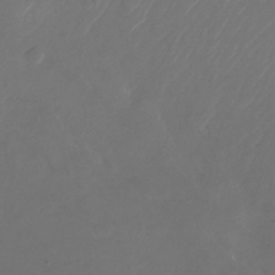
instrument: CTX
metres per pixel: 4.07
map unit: Nhu
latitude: -27.5588
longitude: -72.2334
